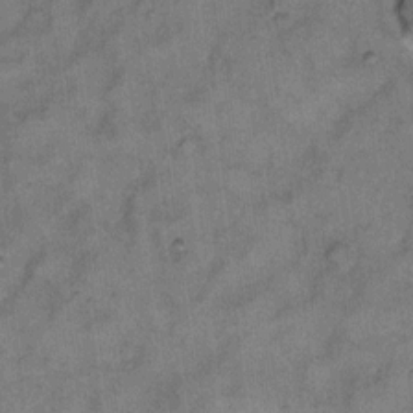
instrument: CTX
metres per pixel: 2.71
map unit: eHh
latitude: 10.5735
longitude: -63.7261
